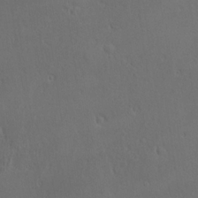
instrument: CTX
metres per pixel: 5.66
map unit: Ave
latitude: 22.5168
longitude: -136.3279
